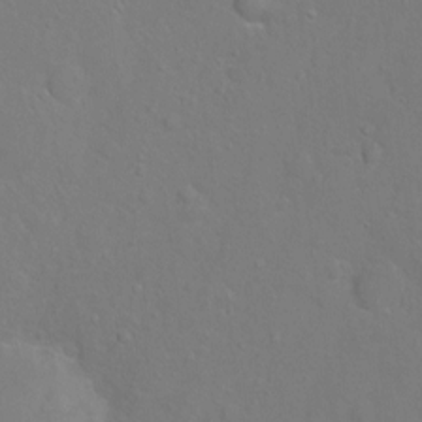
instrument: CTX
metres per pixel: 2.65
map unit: Hto
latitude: -6.1039
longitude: -35.4237
